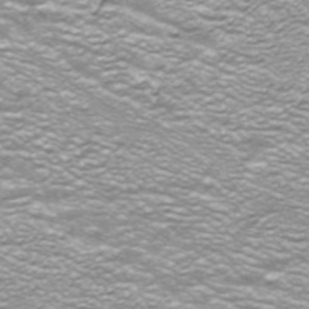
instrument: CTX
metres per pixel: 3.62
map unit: ANa
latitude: -40.2361
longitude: 103.0298
